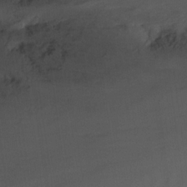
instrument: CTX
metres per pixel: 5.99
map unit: Nhu
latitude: -14.5763
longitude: -57.8016
